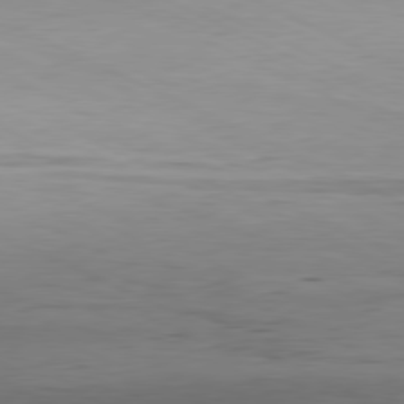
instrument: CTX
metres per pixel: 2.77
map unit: Hpe
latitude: -81.2943
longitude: 12.1606
